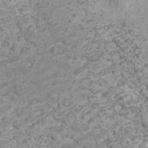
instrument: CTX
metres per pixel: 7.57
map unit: Htu
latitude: 1.9528
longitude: -20.1389
